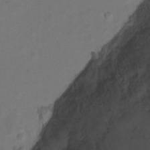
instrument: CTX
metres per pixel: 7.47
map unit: Hto
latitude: 4.2522
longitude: -32.3845
